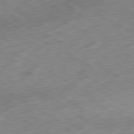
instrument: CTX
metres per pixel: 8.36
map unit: Ap
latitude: -80.7086
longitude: -71.1403
